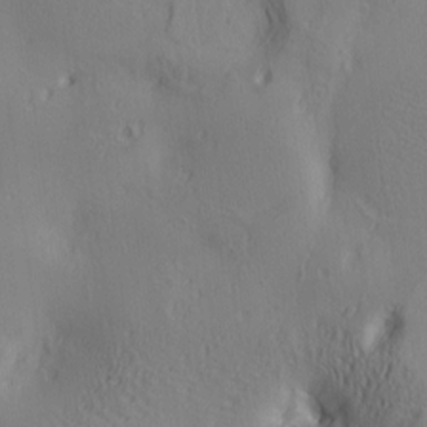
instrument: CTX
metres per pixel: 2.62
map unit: lAa
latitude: 5.6127
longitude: -114.2900
